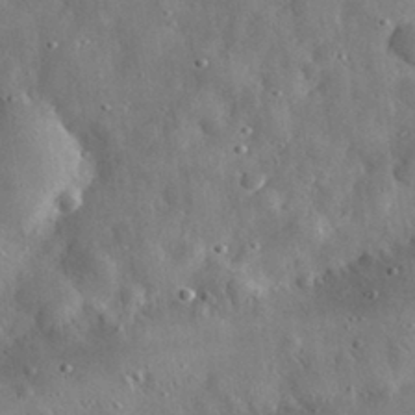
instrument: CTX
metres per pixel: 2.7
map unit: eHh
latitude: 31.1404
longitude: -74.6302
